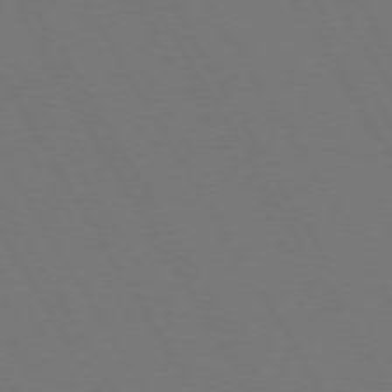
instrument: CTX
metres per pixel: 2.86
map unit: Hpe
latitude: 73.0270
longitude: -127.8206
